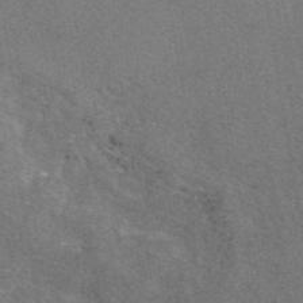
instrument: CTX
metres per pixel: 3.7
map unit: eAb
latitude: 48.5735
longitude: 114.9919
